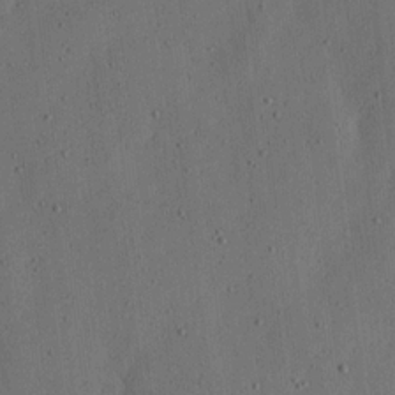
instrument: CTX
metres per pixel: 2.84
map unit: lHvf
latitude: 19.3670
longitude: -115.0458
